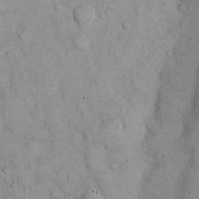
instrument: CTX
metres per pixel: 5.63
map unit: eHh
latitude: 22.8002
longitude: -58.8191
